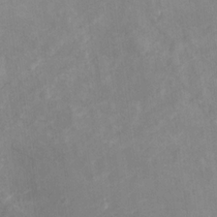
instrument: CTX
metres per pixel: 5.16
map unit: Ht
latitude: 13.7261
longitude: -41.4426
